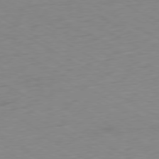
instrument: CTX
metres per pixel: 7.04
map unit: Ap
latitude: -76.8975
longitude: -75.4426
